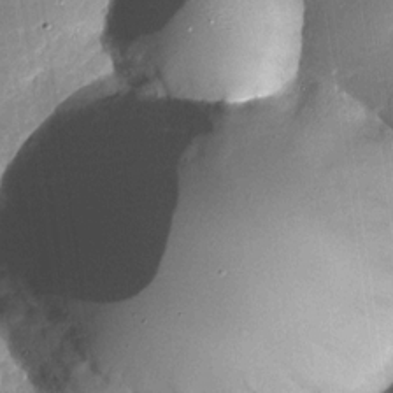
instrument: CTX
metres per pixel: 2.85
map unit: Nhu
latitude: -28.8975
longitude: -75.2726
